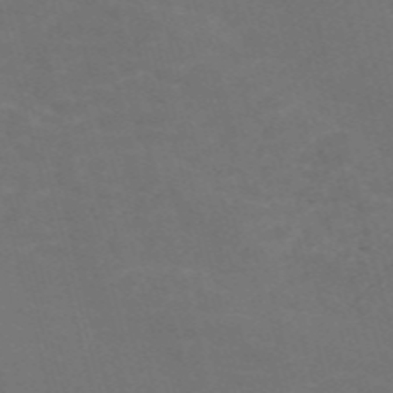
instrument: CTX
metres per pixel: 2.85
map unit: Nve
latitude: -58.3117
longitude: 57.0297
